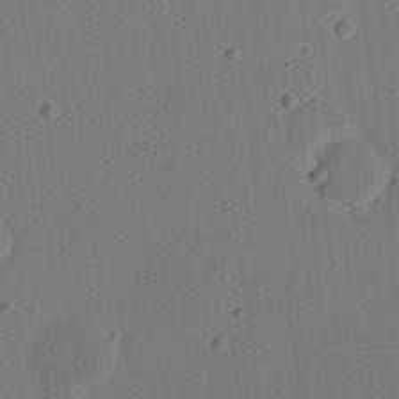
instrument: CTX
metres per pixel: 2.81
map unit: eHh
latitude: 21.8395
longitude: -69.8395
